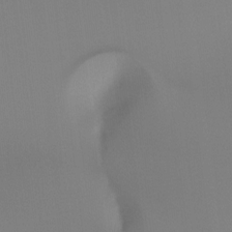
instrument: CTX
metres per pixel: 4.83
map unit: Ht
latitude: -16.6330
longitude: -45.7072
